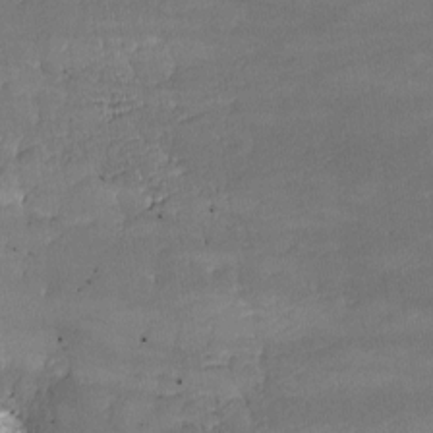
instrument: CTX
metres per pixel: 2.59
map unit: lHvf
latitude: -9.2187
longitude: -101.7828
